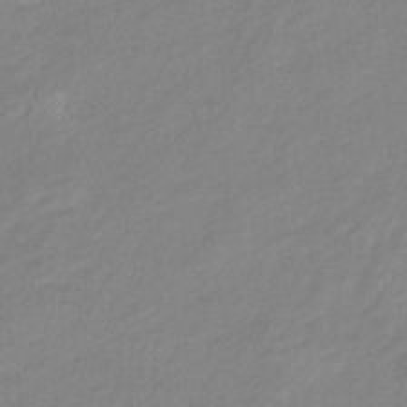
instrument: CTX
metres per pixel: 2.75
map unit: eHb
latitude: -40.3873
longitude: 81.4455
